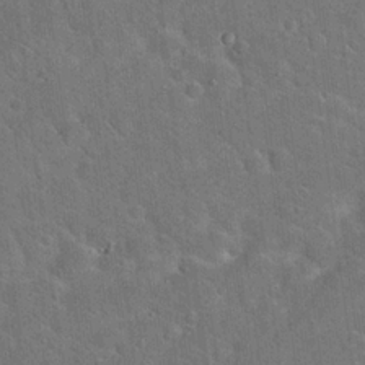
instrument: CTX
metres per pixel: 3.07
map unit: Hto
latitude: 19.5371
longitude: -50.7624
